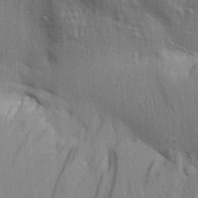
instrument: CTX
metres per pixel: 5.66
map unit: Aa
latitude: 31.1026
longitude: -135.2348
